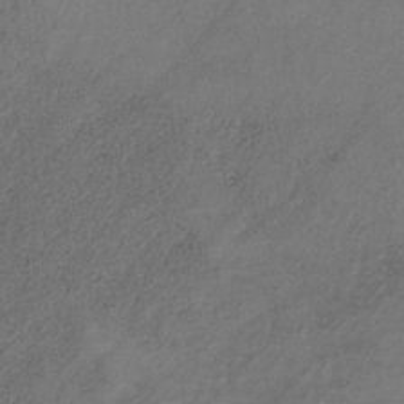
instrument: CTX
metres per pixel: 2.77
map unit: HNb
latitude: -32.0283
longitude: 58.4062
